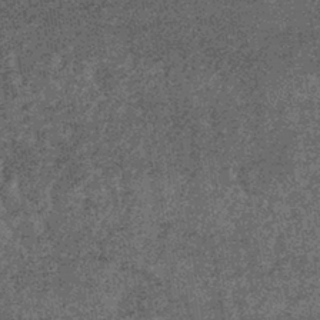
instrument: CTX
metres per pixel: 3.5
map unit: lHb
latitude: -39.9745
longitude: 65.8234
